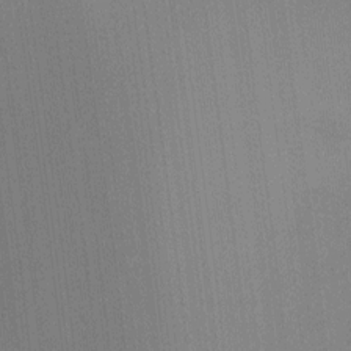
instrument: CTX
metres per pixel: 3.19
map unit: Ht
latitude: -6.0472
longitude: -27.4427
